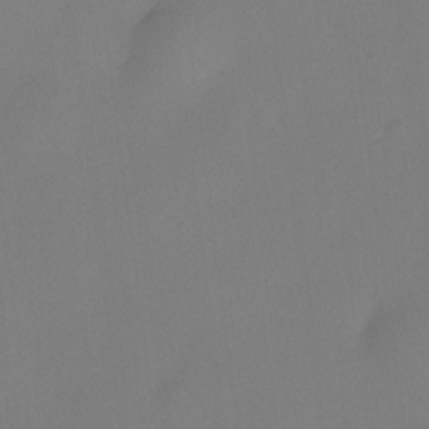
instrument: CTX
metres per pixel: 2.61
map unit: eHh
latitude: -22.9353
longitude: 14.7841
